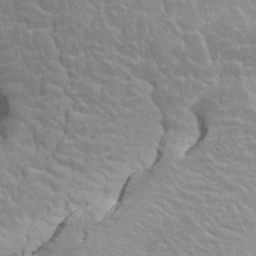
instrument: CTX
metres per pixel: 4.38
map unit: HNhu
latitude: 4.7057
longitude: 4.3306
